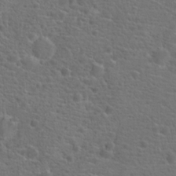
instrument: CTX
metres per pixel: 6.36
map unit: Hto
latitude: 18.5734
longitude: -42.1956
